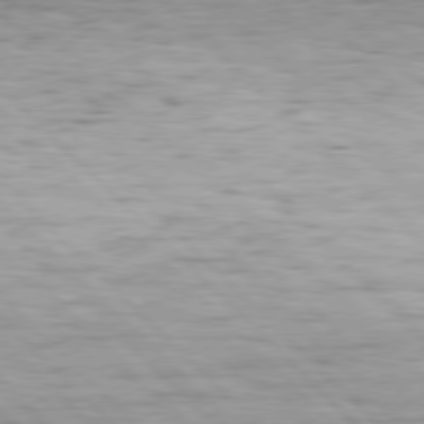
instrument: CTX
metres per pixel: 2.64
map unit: Hpe
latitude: 77.0080
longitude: -127.2726
